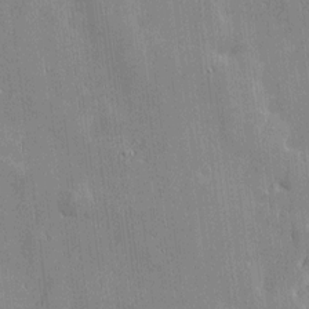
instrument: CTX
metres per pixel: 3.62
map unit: Htu
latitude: -6.9919
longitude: 175.9556
